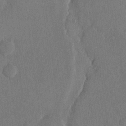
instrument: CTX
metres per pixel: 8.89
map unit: eHh
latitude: 15.2726
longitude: -68.0822
